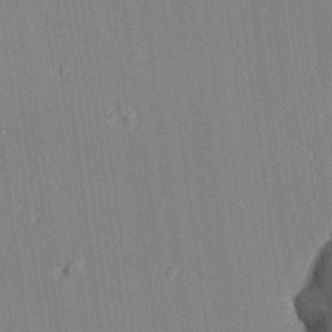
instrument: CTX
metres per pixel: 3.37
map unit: lAvf
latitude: 28.1767
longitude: -108.8947
